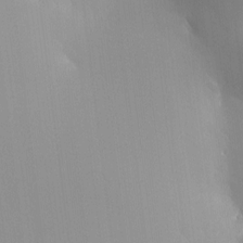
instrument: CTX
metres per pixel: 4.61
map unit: HNhu
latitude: 9.5749
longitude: 15.9178
